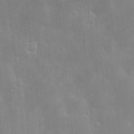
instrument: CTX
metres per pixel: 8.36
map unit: Hve
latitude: -10.5952
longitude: 174.2172
